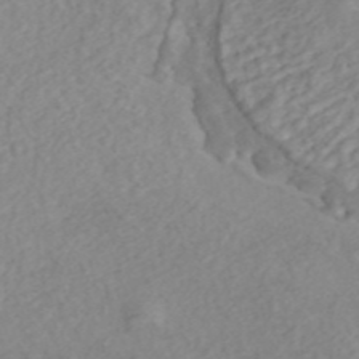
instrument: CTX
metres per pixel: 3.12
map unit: ANa
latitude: 45.3481
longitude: 22.7463
